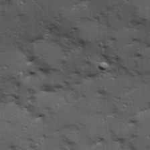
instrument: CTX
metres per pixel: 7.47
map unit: Hve
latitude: 24.5356
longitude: -96.4601
